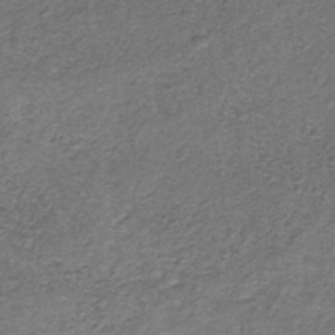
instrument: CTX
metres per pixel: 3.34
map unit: HNb
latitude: -32.0661
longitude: 59.6154
